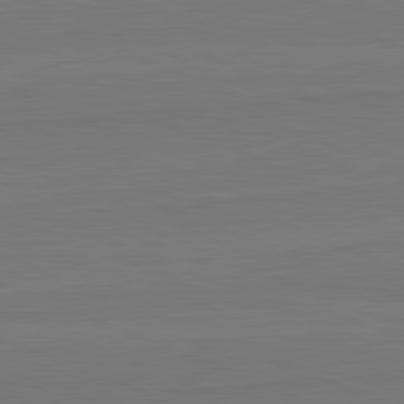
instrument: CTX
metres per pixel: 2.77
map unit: lApd
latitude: 82.4223
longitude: 166.4440
